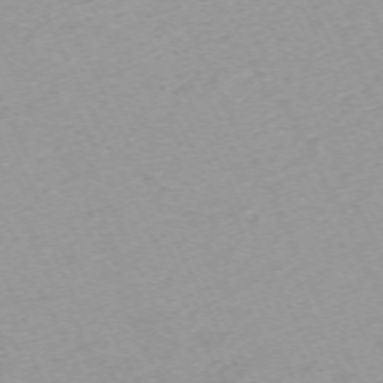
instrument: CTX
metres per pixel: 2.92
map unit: Hpe
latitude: -70.6141
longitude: 14.9353
